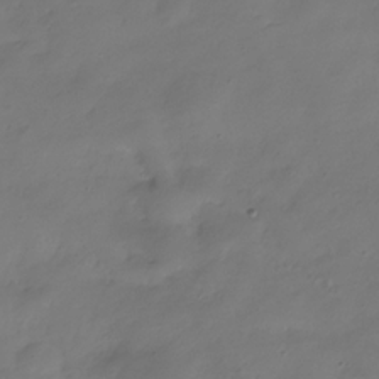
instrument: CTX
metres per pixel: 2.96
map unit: Hve
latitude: -31.8044
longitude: 94.7274
